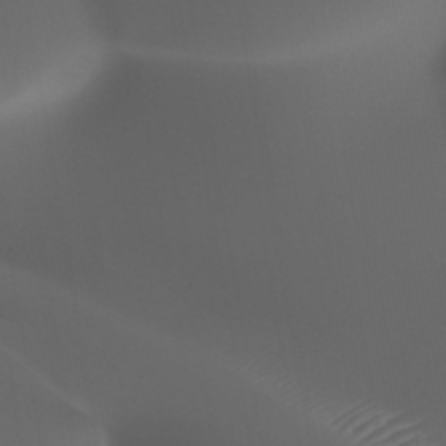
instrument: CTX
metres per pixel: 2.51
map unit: HNhu
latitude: -47.3509
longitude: 30.8219
